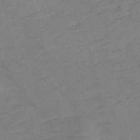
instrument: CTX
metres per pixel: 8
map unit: Nve
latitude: -57.3698
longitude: 53.8233
